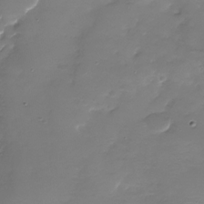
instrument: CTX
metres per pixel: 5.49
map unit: Nhu
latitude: -28.8030
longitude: -67.3292
